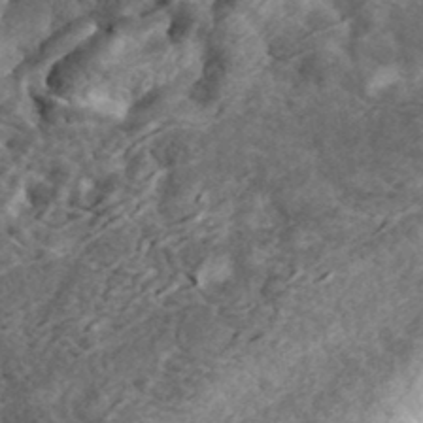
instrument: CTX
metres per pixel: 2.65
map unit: eHh
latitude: 36.4790
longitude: -79.7261
